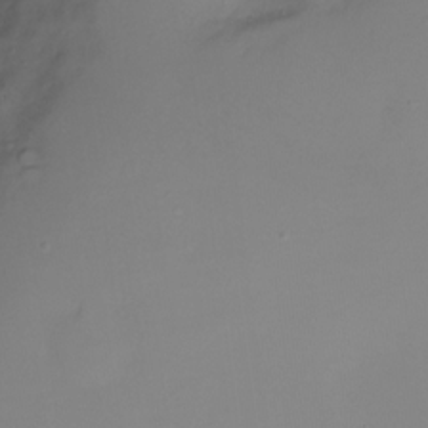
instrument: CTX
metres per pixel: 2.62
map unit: Ht
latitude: -6.5951
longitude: -20.4412
